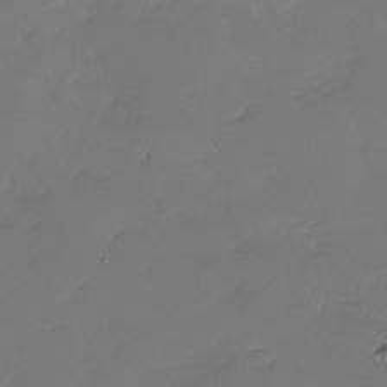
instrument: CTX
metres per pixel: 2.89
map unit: Nhe
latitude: -32.8975
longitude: -93.4426
